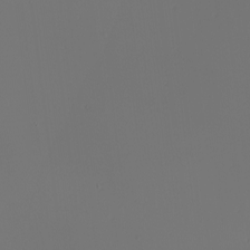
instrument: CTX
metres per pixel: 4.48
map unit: Nhu
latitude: -6.4440
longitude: -95.3671
